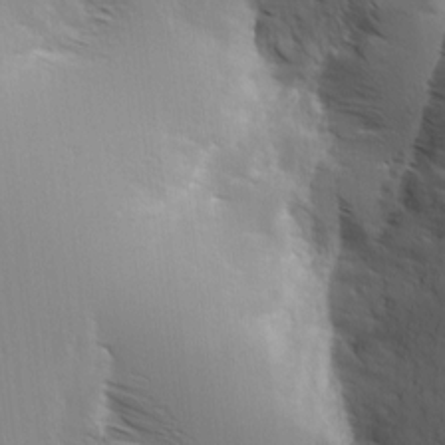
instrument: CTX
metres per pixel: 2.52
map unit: Hve
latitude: 3.6127
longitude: -121.6505
